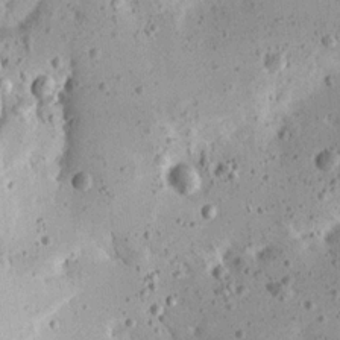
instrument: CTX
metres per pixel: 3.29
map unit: Aa
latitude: 13.3293
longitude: -140.3089
